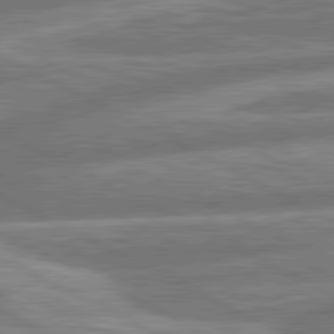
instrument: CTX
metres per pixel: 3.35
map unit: lApd
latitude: 81.0647
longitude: -166.7624
